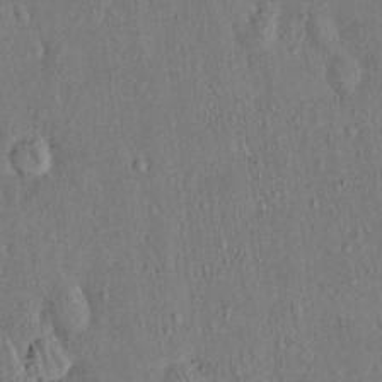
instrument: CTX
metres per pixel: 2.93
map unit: Hto
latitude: 13.8961
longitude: -58.6113
